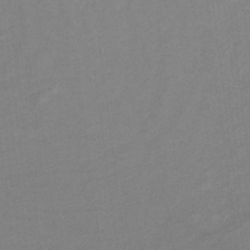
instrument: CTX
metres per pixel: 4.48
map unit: lHb
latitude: -33.0298
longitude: 64.4818
